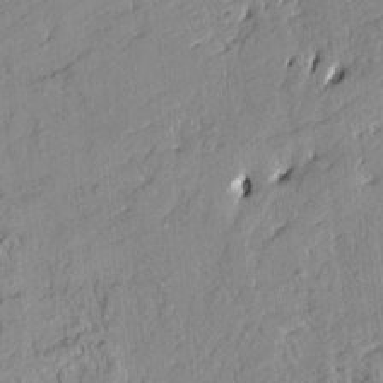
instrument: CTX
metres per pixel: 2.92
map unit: HNhu
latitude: 4.8758
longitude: 3.2753
